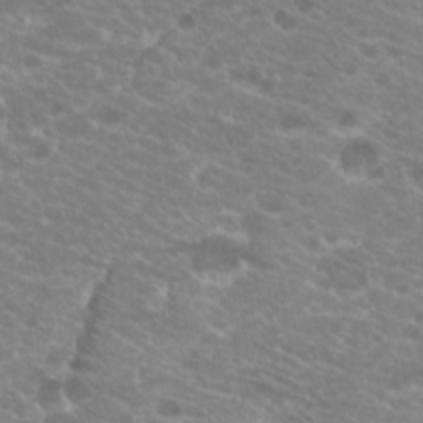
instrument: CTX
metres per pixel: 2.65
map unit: Hto
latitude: 21.1026
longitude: -39.7450
